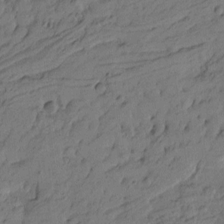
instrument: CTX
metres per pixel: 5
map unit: Htu
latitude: -6.2361
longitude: -179.8962
